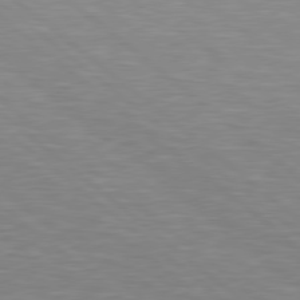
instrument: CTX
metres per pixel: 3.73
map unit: Hpe
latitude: 78.8002
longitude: -125.4804
